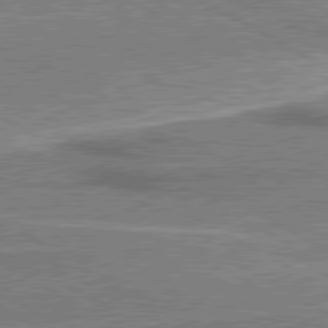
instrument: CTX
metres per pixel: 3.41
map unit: lApd
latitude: 80.4790
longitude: 141.5021
